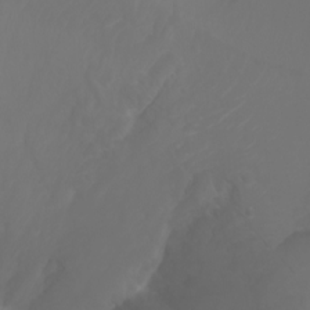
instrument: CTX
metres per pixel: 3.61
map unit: Ht
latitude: -2.9163
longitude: -61.1403
